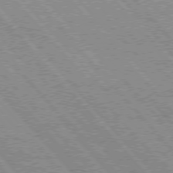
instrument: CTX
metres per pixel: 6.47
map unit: Hpe
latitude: 75.6505
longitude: -150.9513
